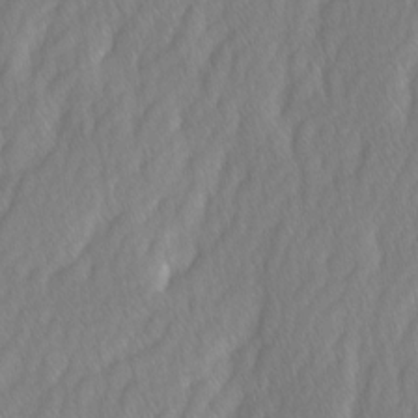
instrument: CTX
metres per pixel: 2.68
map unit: Ave
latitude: -0.9920
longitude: -113.5182
